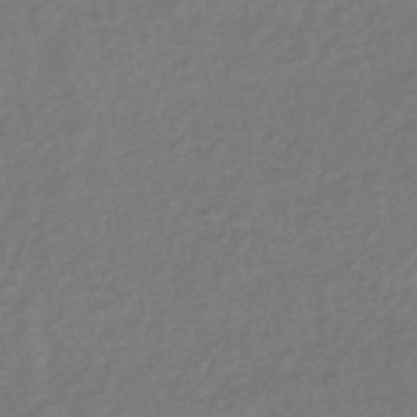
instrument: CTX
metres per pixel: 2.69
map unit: lHb
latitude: -38.6897
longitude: 70.7463
